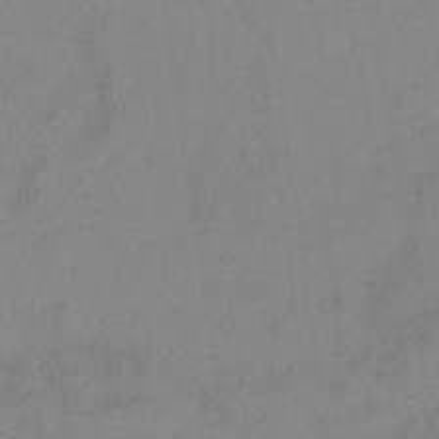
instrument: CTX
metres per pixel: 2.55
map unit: HNb
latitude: -31.1809
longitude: 62.1416
